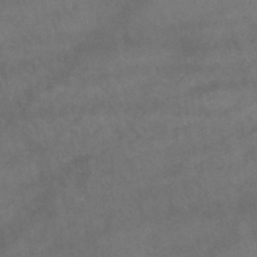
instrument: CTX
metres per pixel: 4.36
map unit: HNb
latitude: -44.8786
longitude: -37.0081
